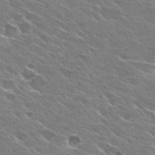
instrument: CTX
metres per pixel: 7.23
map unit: Hto
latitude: 29.5371
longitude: -43.1781
